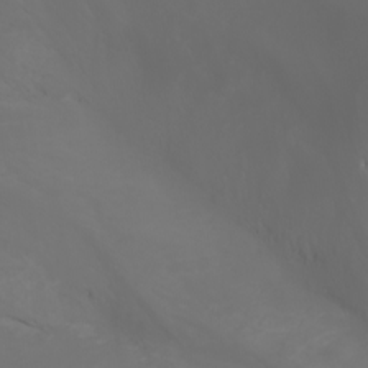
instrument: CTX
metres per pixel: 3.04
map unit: Nhu
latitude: -1.7100
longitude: -75.4804
